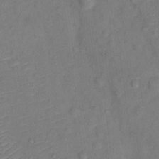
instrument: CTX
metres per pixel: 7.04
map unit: Ht
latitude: 11.5560
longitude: -40.1199
